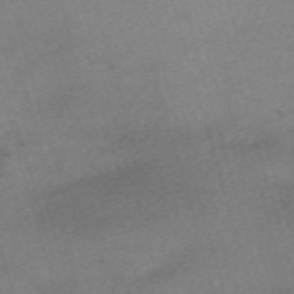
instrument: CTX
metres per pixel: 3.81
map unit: eHh
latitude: -61.6533
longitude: 53.2565
